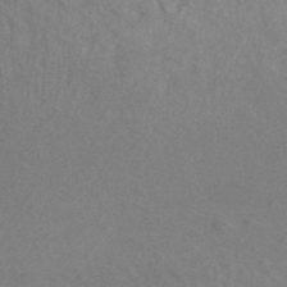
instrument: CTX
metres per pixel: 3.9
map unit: ANa
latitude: 42.7435
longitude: 27.5021
